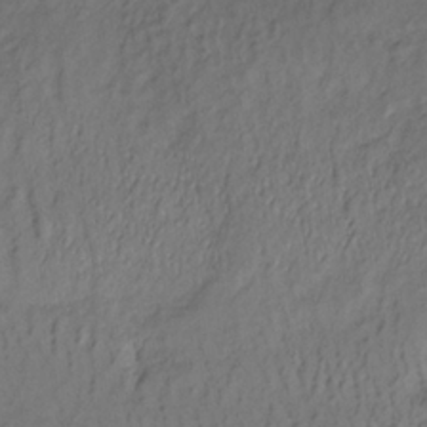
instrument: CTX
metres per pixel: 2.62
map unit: lHb
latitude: -35.1053
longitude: 69.6155
